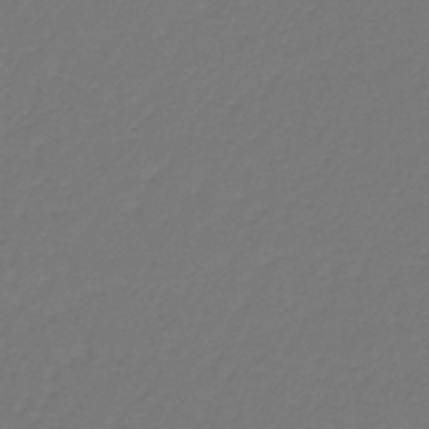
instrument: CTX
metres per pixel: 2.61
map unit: lHb
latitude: -42.9541
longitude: 62.4818
